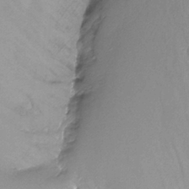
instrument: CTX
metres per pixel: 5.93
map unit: Nhu
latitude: -13.4643
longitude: -69.8961
